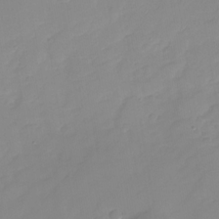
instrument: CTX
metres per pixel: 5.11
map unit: Nhu
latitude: -28.5763
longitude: -63.9528
